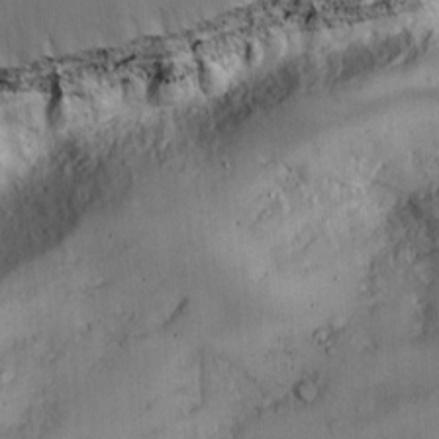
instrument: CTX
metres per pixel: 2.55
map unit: Hto
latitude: 11.8206
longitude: -59.1970
